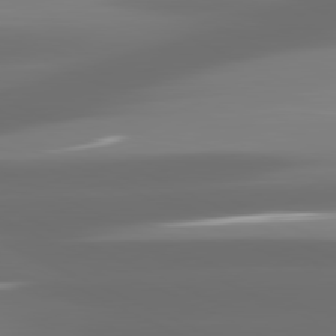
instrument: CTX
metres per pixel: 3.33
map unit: lApd
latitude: 81.5938
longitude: -136.4223
